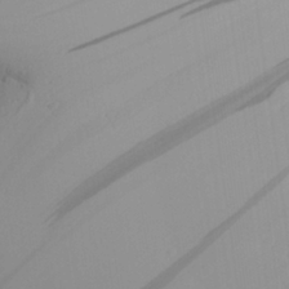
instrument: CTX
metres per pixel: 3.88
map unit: Aa
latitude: 26.4223
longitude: -135.9528
